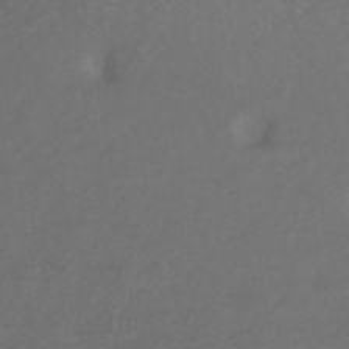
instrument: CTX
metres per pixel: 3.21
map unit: ANa
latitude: 39.4804
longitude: 23.1431
